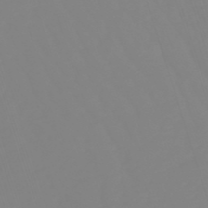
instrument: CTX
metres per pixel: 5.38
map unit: lHb
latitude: -49.3132
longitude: 81.6155
